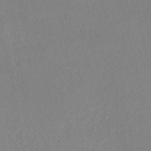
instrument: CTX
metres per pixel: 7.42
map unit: HNhu
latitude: -45.8045
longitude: 107.2565
